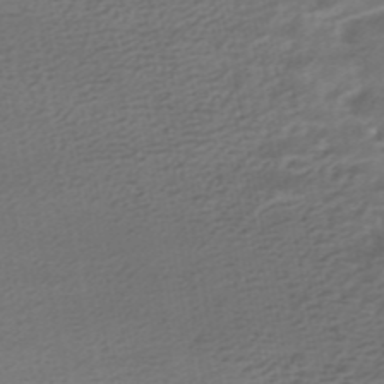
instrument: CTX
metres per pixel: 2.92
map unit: HNhu
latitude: -42.3684
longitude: 103.4832
